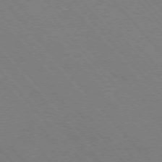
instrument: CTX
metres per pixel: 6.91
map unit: Hpe
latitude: -76.6707
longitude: -13.2159
